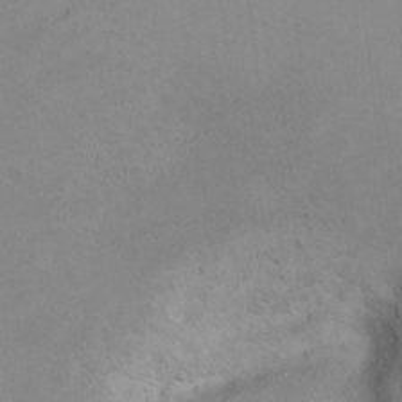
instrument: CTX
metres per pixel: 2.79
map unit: Ht
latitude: 6.0255
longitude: -29.4048
